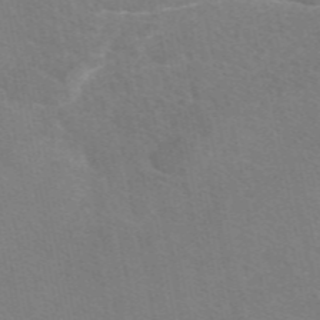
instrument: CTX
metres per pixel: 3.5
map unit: eAb
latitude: 49.4048
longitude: 120.6896
